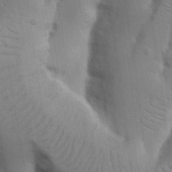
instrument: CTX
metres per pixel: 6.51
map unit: Nhu
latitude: 19.7638
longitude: -74.0822
